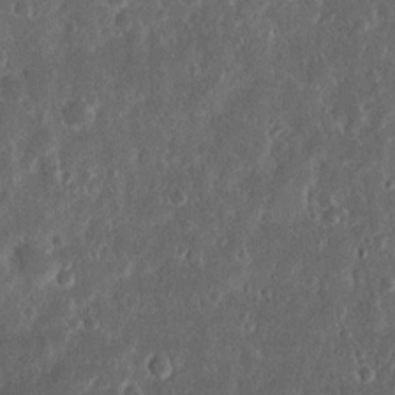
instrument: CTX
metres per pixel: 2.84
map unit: Nhu
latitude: 14.3657
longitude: -73.4805
